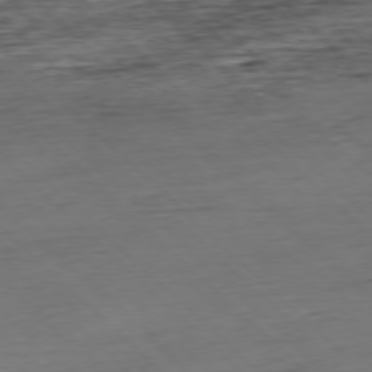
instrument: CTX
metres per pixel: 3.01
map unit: Hpe
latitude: -77.7100
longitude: 13.4077
